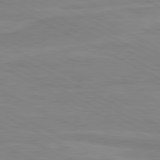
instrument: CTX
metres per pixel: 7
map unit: lApd
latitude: 81.0080
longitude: 170.6141
